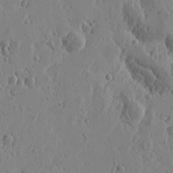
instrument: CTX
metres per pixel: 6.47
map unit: Htu
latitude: -1.2187
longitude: -177.3104
